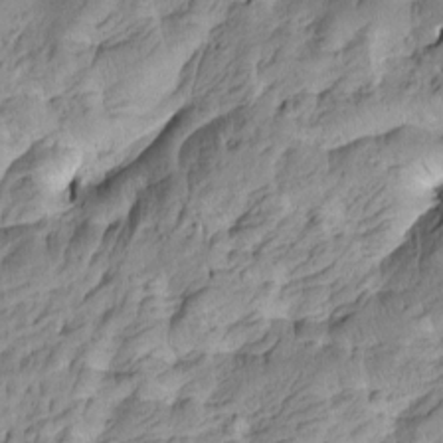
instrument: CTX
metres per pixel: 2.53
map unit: Htu
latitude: -4.1039
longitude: -176.6112
